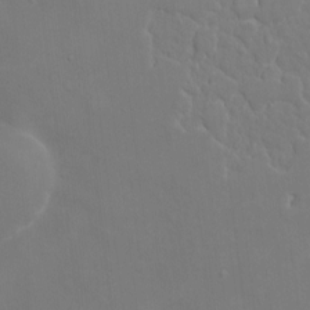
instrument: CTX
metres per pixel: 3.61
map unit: eHh
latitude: 4.6113
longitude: -69.0648
